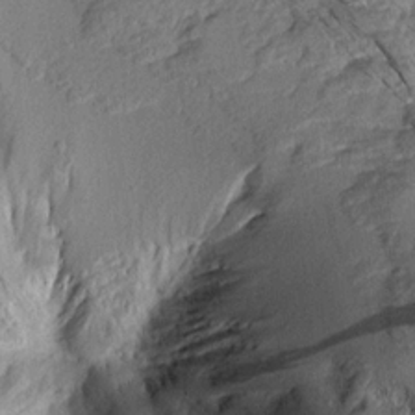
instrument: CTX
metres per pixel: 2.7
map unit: Aa
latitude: 15.1593
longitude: -146.4601
